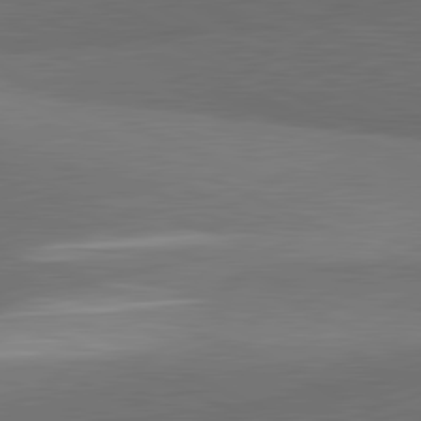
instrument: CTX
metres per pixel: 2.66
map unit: lApd
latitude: 81.6883
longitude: 153.2753
